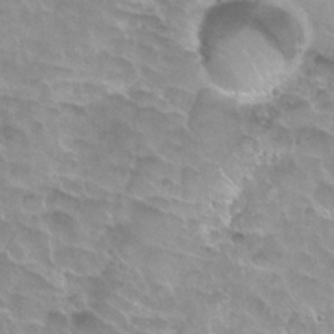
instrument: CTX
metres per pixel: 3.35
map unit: Nhu
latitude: 27.8961
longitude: -53.9339
